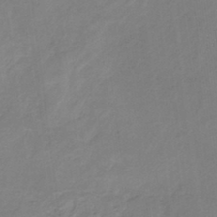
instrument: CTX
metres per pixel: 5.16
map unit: HNb
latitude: -33.4077
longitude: 57.0108
